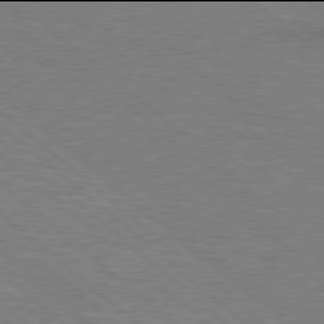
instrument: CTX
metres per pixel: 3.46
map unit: Hpe
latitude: 77.9906
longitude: -153.0081
